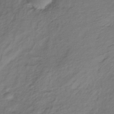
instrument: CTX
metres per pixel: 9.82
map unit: lHb
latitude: -37.0297
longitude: 72.7463
